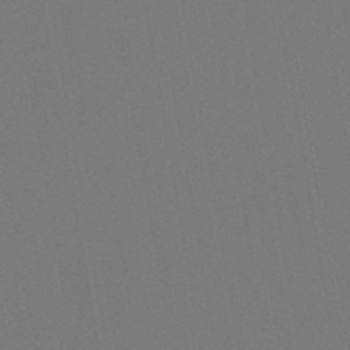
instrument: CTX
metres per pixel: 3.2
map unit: lHb
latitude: -47.8422
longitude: 72.9919
